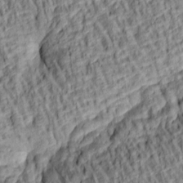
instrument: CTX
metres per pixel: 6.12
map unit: lAa
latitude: 5.1214
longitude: -115.8583
